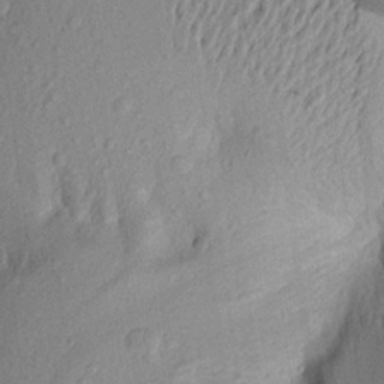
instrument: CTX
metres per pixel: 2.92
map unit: Aa
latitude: 20.1389
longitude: -143.3482
